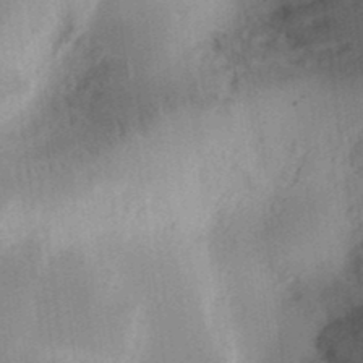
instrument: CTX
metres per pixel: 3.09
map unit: Ht
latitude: 13.2159
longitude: -74.8947
